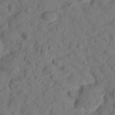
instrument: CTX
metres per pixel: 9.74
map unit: lHvf
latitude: 14.8569
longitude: 178.2550
